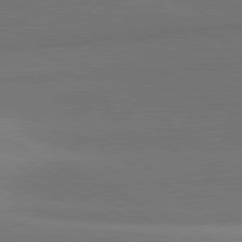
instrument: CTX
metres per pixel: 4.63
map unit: lApd
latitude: 81.5182
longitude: 146.2739
